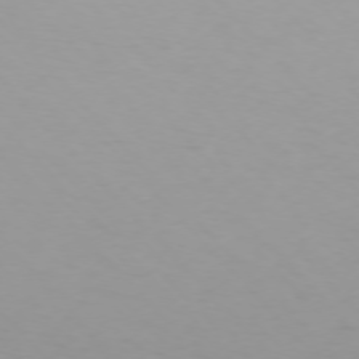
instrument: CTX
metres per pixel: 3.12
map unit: Ap
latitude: -75.5399
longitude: -69.1403
